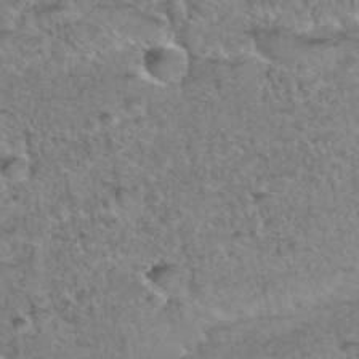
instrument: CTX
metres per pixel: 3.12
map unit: Hto
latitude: 35.8394
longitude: -47.8773
